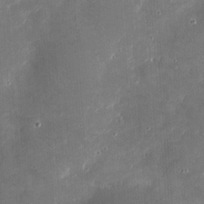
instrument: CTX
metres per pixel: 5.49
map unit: eHh
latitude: 3.9339
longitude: -70.2900
